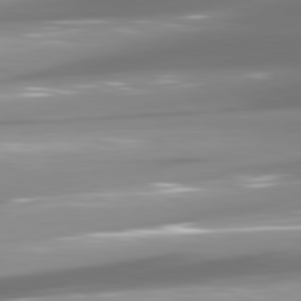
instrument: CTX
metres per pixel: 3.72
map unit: lApd
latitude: 80.8758
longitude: -146.1956
